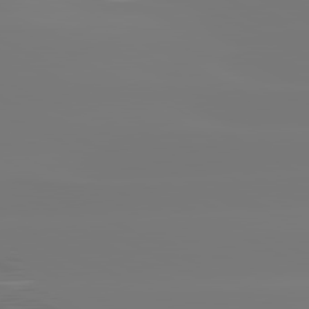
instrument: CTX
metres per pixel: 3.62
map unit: lApd
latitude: 81.7827
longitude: -135.3292
